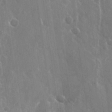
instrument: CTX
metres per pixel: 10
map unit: Nhu
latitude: -28.5196
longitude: -80.5168
